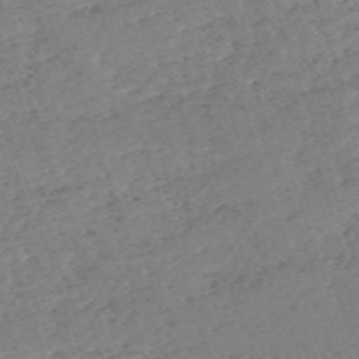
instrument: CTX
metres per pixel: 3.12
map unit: eHh
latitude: -62.7463
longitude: 53.7477
